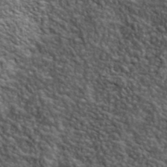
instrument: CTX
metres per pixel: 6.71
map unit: lHvf
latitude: 40.5545
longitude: -89.1781
